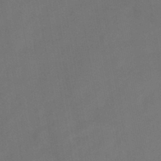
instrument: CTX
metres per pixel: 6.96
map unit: HNb
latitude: -44.4251
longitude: -38.6679
